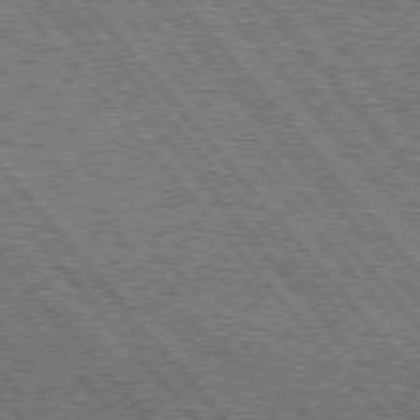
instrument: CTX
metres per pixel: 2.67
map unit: Hpe
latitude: 75.3671
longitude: -126.2523
